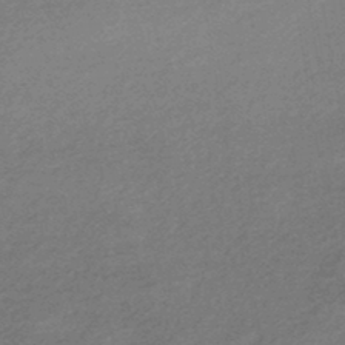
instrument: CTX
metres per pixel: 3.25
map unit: HNhu
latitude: -45.1431
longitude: 93.3510
